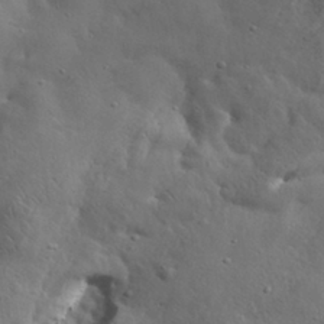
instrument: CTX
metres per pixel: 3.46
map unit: eHh
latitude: 30.5168
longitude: -68.7813
